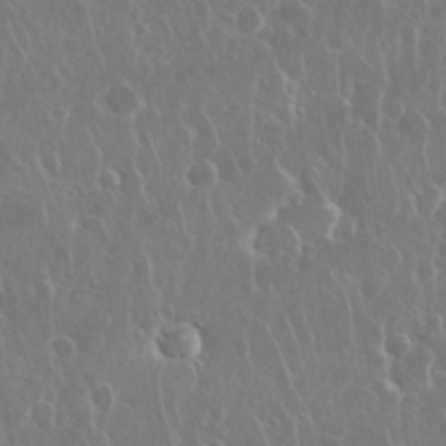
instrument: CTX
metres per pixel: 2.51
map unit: Nhu
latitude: 28.6868
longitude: -63.2726
